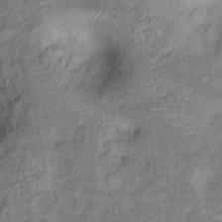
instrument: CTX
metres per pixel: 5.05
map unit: Hto
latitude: 14.8002
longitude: -39.1403
